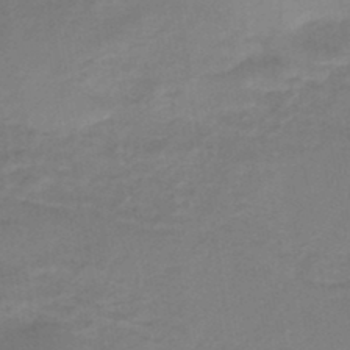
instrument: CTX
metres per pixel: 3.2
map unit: HNb
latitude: -46.5951
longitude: -38.8947
